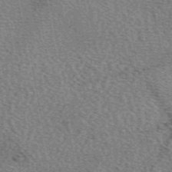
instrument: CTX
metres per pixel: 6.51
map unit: eAb
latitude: 50.4034
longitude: 115.1431
